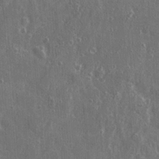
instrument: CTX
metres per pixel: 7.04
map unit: Ave
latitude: 22.2900
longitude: -133.8583
